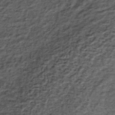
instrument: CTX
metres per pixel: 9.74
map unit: lHb
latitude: -38.6329
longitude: 66.2740
